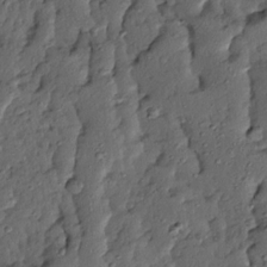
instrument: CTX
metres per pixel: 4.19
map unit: Ave
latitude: 13.7261
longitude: -134.5923
